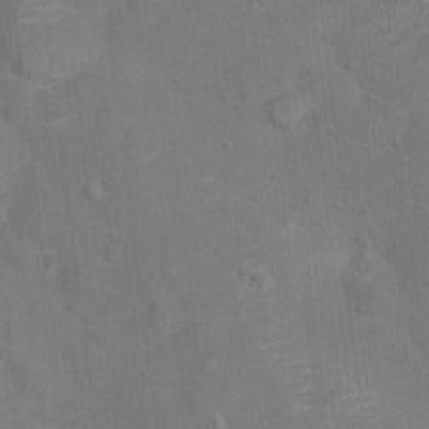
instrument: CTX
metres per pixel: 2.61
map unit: Ht
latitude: 15.2348
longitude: -41.4237
